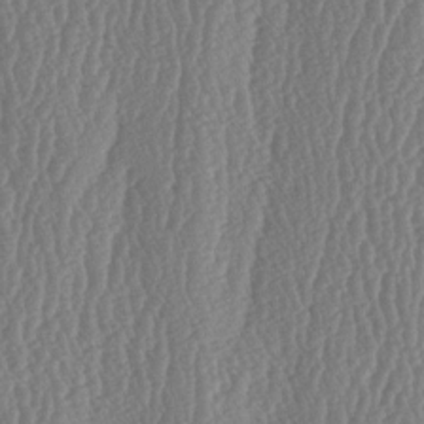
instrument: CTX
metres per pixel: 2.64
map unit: lAa
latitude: -6.9163
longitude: -130.0255
